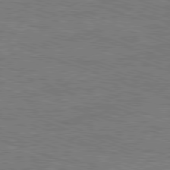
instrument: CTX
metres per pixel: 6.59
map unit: Ap
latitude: -81.7667
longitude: -73.6694
